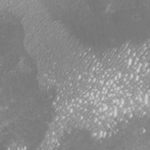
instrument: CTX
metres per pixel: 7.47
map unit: Nhu
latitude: -18.6707
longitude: -57.6315
